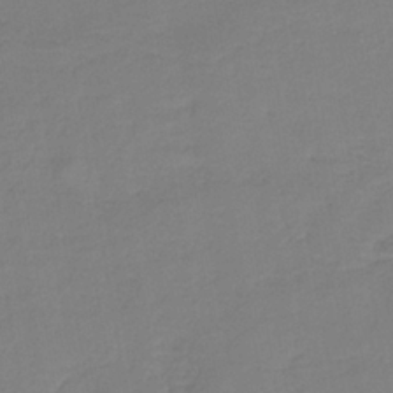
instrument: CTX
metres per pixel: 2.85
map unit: HNb
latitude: -34.7463
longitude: 52.4062
